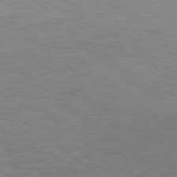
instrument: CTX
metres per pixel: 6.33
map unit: Hpe
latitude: 79.0648
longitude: -162.1578
